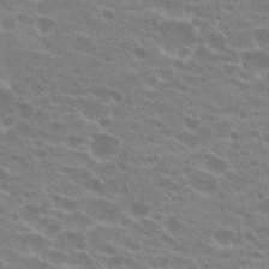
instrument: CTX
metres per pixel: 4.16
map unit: Hto
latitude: 21.5938
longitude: -40.6112
